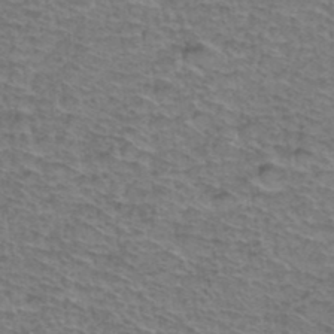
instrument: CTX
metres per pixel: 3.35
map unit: Hto
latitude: 37.3482
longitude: -46.0822
